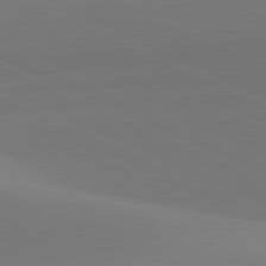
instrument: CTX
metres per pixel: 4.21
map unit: lApd
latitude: 81.7072
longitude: 145.1809
